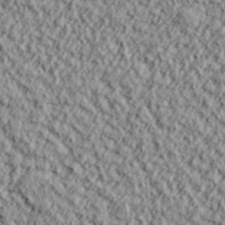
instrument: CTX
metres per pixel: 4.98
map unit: lHvf
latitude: 38.2145
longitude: -91.7828
